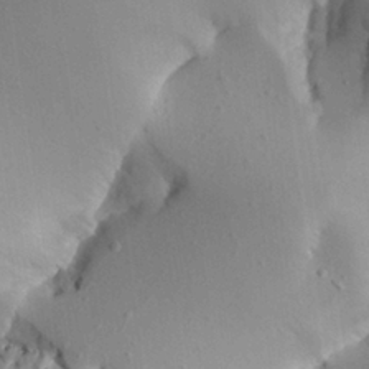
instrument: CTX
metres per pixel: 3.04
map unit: Aa
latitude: 24.0822
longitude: -128.4412
